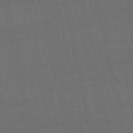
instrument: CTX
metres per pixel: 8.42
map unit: eHb
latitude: -50.3495
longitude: 72.6329
